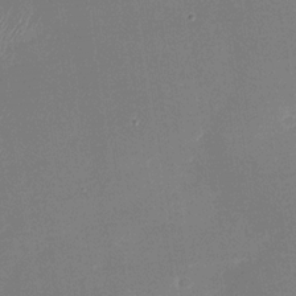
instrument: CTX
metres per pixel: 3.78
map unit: Nhu
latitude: -28.2173
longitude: -64.2334
